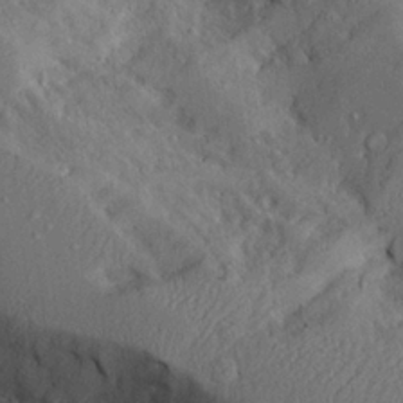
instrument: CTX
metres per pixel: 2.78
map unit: Aa
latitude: 23.8583
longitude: -127.7639
